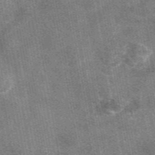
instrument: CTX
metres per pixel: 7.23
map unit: eAb
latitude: 47.8962
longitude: 122.3118
